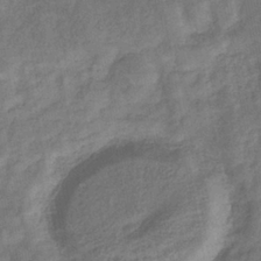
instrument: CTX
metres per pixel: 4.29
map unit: eHb
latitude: -33.7289
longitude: 74.3307
